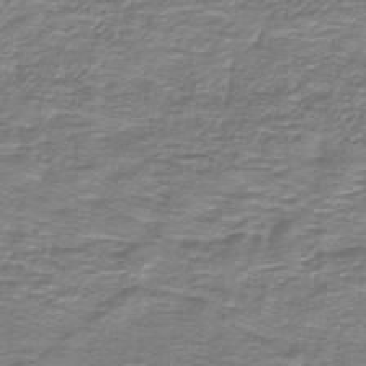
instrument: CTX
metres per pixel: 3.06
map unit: lHb
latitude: -41.1242
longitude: 55.6344
